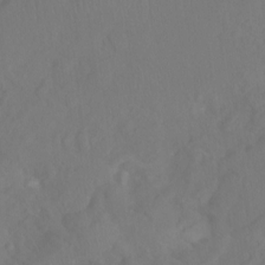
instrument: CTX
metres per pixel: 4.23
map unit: Hto
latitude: -13.9556
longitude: -43.4993
